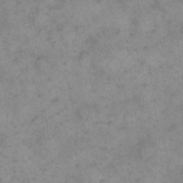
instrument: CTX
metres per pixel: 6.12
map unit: eHh
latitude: 14.7625
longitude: -66.2144
